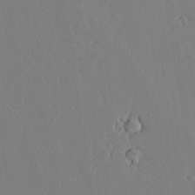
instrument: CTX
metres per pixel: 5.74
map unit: lAvf
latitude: 17.4615
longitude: -126.4790
